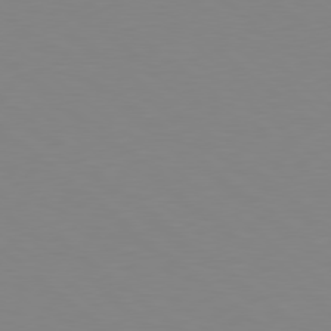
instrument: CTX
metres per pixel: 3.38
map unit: Hpe
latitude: 78.6869
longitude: -165.9150
